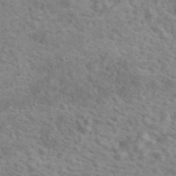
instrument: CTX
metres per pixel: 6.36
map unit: ANa
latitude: 46.2712
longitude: 21.6721
